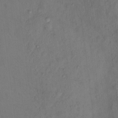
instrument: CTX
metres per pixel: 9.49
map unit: Ht
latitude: 11.8206
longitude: -40.4978
